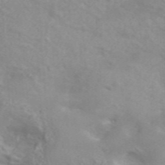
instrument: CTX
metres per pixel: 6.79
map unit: ANa
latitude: 46.7436
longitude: 26.5573
